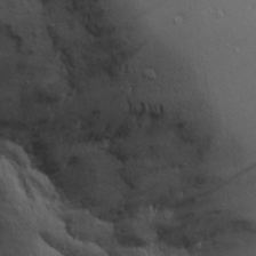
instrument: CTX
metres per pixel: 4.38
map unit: Aa
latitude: 17.5749
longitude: -125.4993
